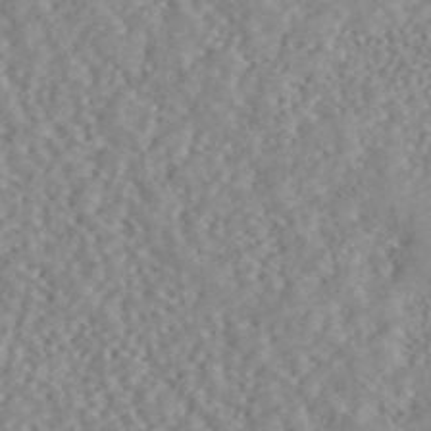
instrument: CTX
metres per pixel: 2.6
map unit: ANa
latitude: 45.7638
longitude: 50.0472
